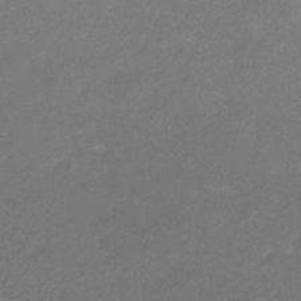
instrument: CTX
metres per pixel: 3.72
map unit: lHb
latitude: -32.7841
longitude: 68.9730
